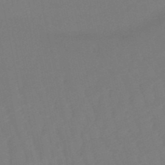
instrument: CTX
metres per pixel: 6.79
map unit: eHb
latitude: -50.4818
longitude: 77.3510
